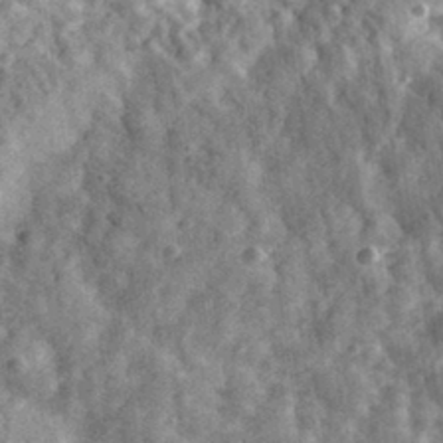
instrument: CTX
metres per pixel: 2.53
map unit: eHh
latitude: 33.5182
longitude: -79.5749
